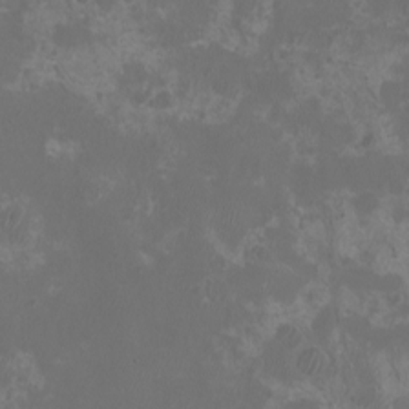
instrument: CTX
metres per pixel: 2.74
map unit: eHh
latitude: -6.8219
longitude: -77.3292
